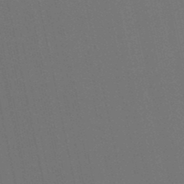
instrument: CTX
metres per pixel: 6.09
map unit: lHb
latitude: -48.1984
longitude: 61.5966
